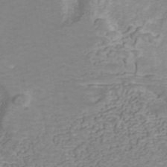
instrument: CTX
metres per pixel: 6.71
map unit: ANa
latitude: 41.5182
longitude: 32.2929
